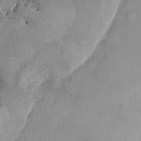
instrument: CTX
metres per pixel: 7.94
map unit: HNhu
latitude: 4.0444
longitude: -5.1403
